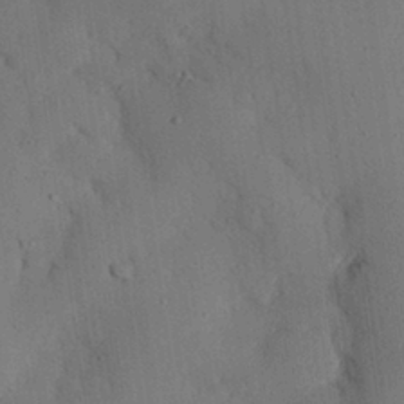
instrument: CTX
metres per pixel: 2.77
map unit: eHh
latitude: 26.2712
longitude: -79.8206
